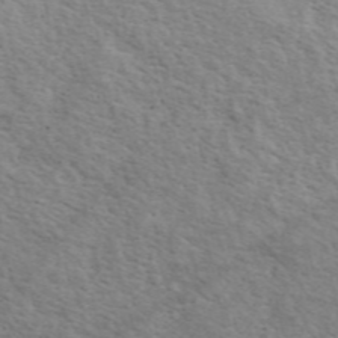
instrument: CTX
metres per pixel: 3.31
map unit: ANa
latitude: 49.3104
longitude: -73.1026
